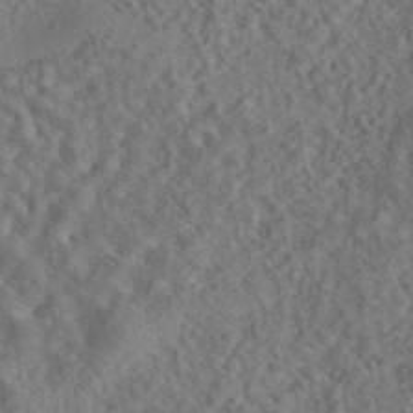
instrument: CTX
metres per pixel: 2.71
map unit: eAb
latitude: 43.5182
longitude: 115.8800
